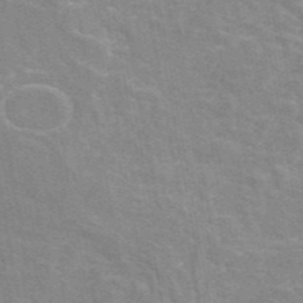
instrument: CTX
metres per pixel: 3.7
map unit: eAb
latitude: 46.5735
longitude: 117.0486
